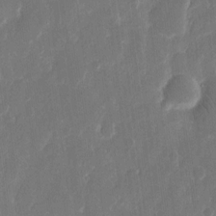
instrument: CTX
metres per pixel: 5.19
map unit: eHh
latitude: 12.6869
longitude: -72.8758
